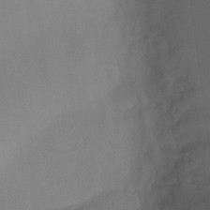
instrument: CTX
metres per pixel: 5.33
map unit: Ht
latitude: -4.8219
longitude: -19.3103
